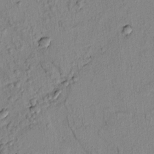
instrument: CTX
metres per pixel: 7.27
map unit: lAvf
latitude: 7.2348
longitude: 165.5022
